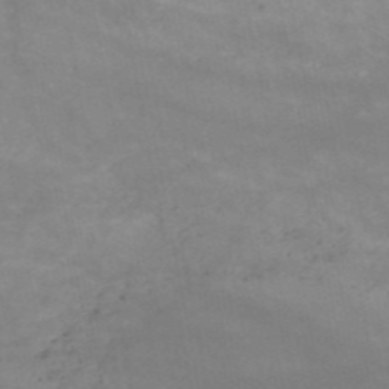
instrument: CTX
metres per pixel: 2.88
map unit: HNb
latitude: -52.0661
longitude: -39.4426
